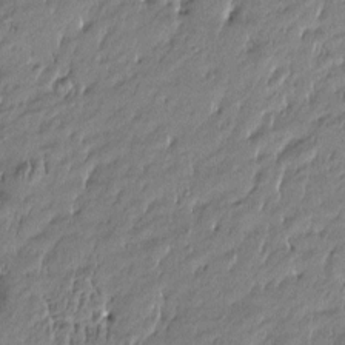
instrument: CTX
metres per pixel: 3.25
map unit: Htu
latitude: -5.0864
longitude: 176.7274
